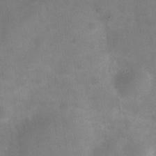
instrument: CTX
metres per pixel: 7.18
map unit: Hve
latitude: -31.7477
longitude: 93.9745
